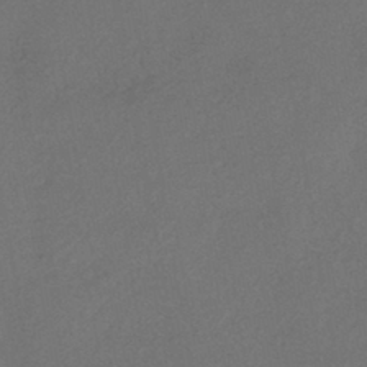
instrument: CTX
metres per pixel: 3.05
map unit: eHh
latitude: -42.7463
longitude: 120.5951
